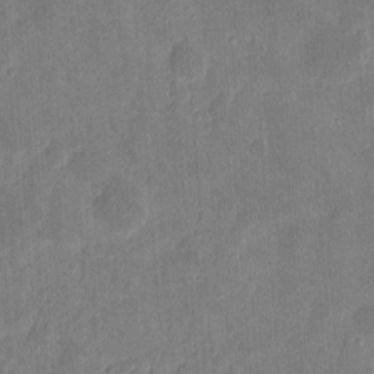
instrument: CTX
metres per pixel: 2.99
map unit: eHh
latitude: 8.0255
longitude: -73.4427
